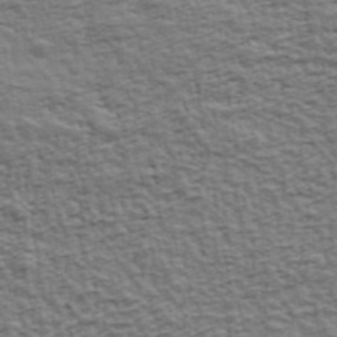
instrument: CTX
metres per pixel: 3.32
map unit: Ave
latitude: 43.1214
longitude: -112.1200
